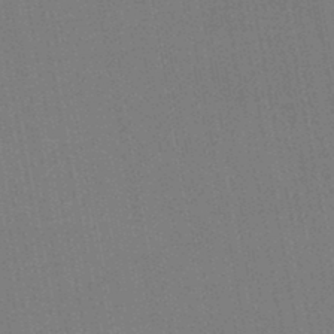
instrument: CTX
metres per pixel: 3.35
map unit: eHb
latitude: -44.8597
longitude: 87.1998
